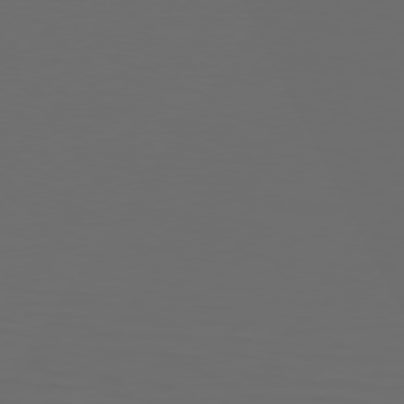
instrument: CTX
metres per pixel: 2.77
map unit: Hpe
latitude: 75.2537
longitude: -126.4412
